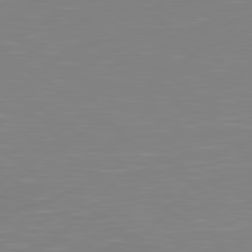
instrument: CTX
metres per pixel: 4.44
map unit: Hpe
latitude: 79.0648
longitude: -173.4048
